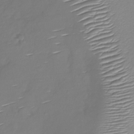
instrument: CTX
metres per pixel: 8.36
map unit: Nhu
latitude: -28.1606
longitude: -61.2915
